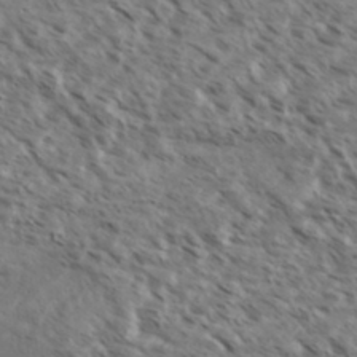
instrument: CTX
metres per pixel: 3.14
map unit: eHh
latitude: 35.8961
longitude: -138.7435
